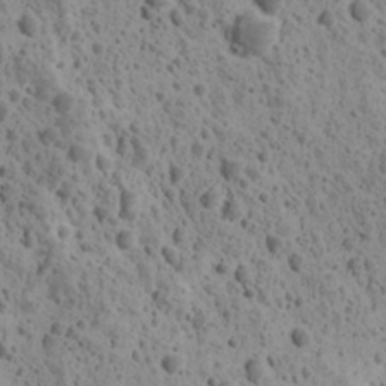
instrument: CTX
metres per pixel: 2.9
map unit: Ave
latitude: 11.4804
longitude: -105.5938
